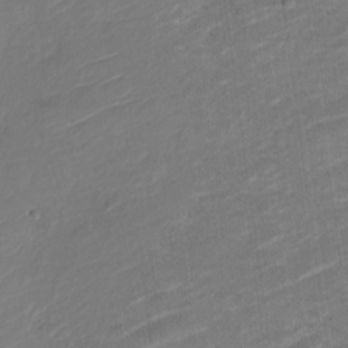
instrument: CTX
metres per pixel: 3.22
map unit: Nve
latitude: -18.1984
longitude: 106.7086
